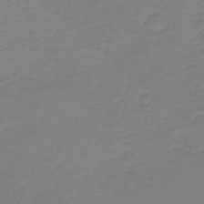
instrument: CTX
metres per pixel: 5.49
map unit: HNb
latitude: -37.8800
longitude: 54.4629
